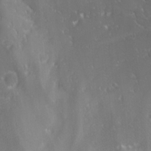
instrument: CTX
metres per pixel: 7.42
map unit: Ave
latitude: 9.0459
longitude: -105.5183
